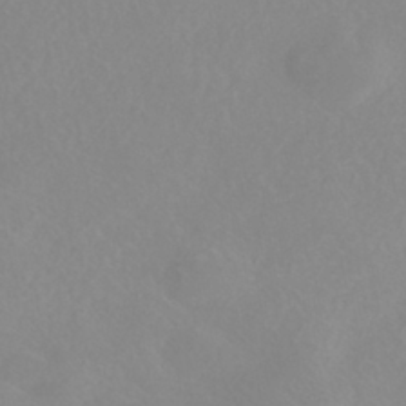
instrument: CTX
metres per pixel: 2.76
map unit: HNhu
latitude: -40.3684
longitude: 93.6911
